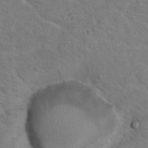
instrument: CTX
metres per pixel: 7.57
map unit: Nhu
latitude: 17.6127
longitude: -31.6505
